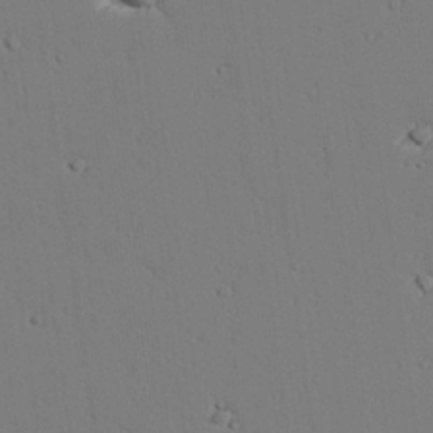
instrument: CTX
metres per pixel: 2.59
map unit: lAvf
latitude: 26.4412
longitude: -110.6302
